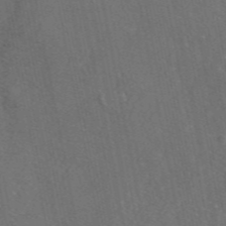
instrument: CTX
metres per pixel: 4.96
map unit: eAb
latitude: 46.6302
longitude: 111.7855
